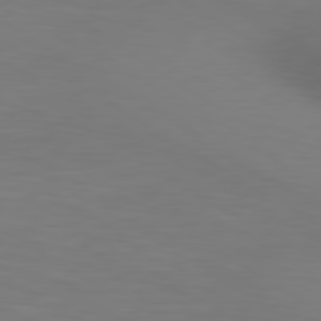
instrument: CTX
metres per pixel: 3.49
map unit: lApd
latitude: 80.2522
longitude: 120.1605
